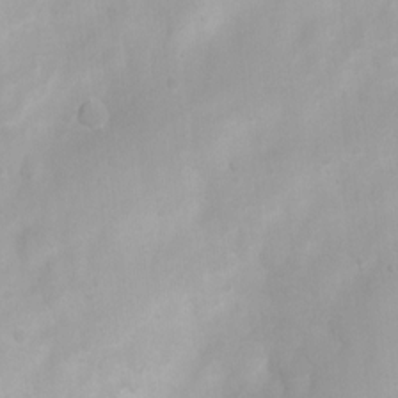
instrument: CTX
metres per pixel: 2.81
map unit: Ht
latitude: 3.9717
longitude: -22.2145
